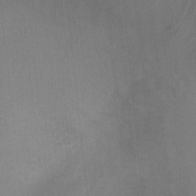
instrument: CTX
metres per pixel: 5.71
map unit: Ht
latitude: -4.7274
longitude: -17.1970
